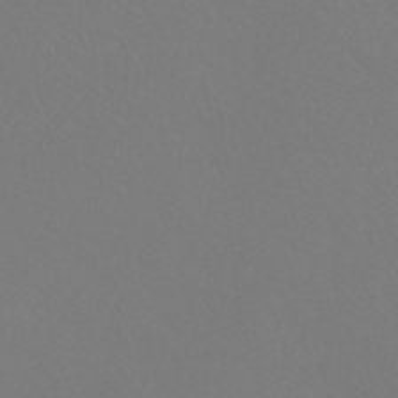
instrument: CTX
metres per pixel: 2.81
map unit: HNhu
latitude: -42.8030
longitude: 93.7855
